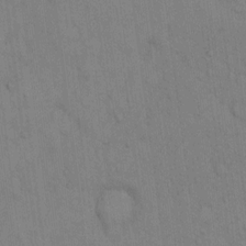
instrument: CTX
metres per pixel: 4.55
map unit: Hto
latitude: 13.3482
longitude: -61.4048
